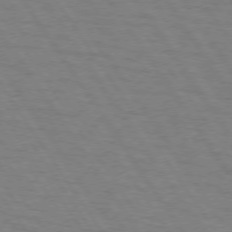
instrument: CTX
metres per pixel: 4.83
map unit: lApd
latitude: 73.4994
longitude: -73.1026
